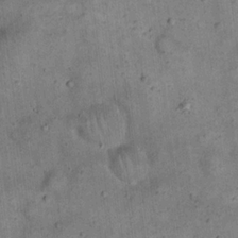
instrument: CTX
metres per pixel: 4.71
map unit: eHh
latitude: 20.1578
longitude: -60.8758
